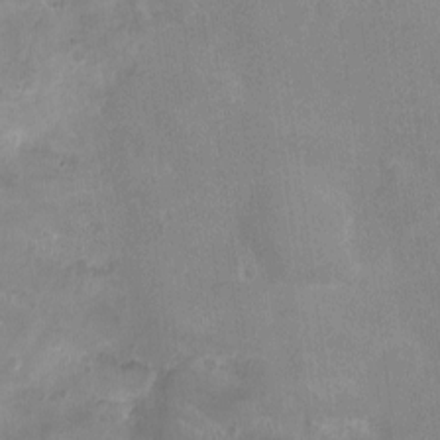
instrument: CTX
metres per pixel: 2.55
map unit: Ht
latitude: -4.4818
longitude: -15.4805
